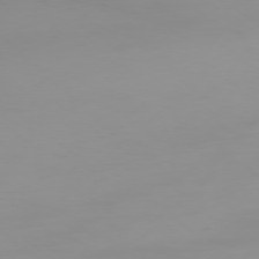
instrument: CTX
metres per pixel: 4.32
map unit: Ap
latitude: -78.7085
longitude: -95.8773
